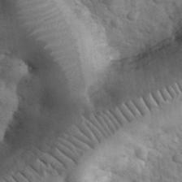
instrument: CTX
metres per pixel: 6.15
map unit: eHh
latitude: 33.5560
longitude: -67.7638
